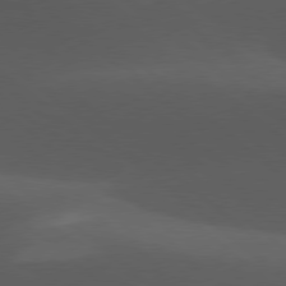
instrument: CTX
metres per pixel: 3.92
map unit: lApd
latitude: 78.0444
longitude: -54.9891
